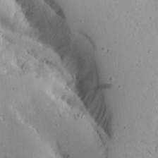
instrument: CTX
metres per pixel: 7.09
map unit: Aa
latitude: 16.8758
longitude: -124.7624
